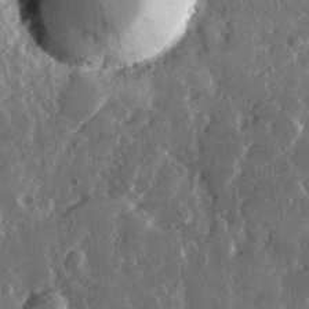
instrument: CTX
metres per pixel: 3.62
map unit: lHvf
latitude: 31.8395
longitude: -90.0822
